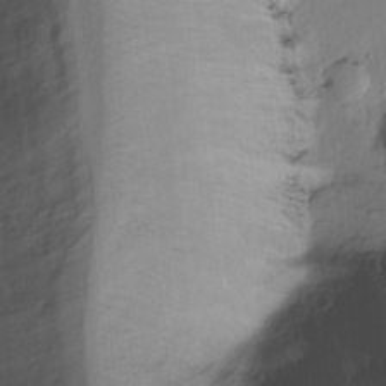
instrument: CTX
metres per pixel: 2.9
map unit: Ht
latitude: -15.6533
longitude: -41.8394
